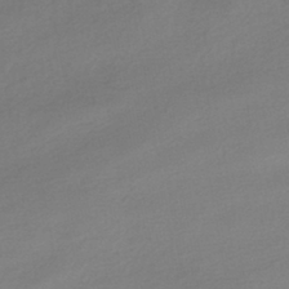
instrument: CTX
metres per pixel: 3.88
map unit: HNhu
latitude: -41.8989
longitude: 96.0094
